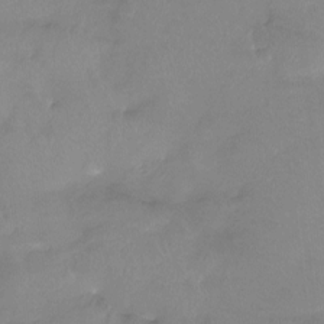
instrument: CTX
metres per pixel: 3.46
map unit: Htu
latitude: -13.7100
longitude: -45.8016
